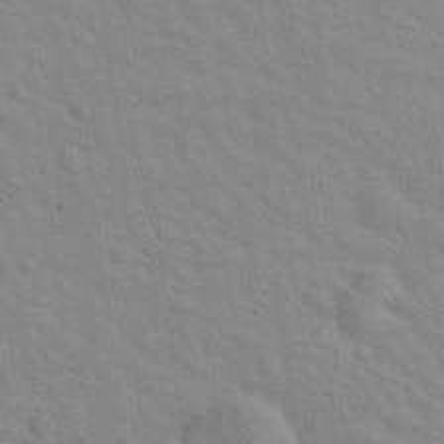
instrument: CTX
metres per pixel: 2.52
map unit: Hto
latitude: 20.0255
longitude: -54.2333
